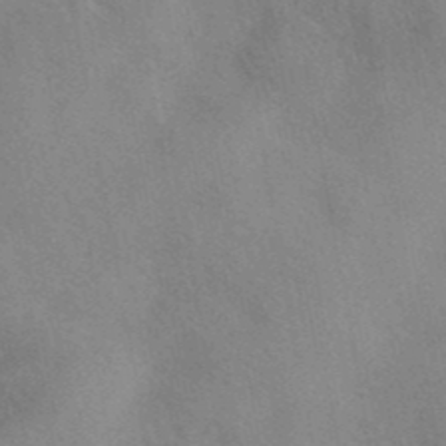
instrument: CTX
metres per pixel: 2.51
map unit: eAb
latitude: 40.7246
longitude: 107.9367
